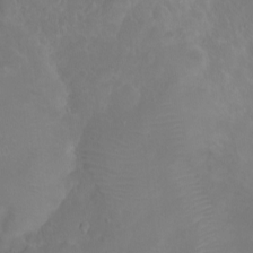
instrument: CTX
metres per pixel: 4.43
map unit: eHh
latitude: 0.9891
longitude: -55.4804
